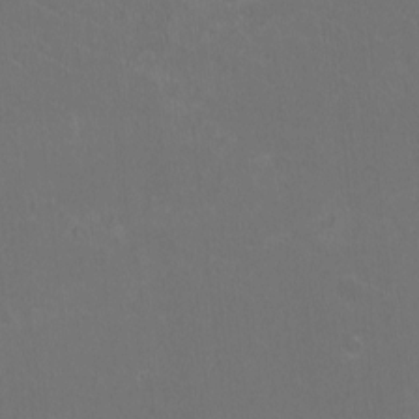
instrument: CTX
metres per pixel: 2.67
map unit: HNhu
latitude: -2.3117
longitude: -0.5545
